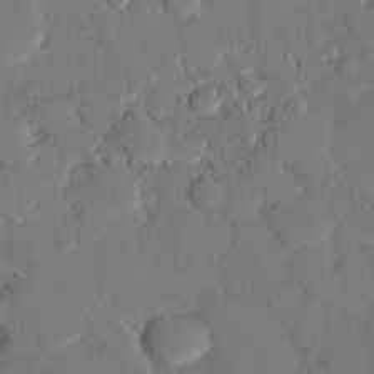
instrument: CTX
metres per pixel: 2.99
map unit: eHh
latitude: 26.4790
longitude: -80.8758
